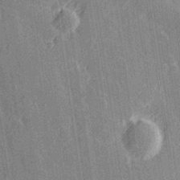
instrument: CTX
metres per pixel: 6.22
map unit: Hve
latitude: 27.4804
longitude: 145.4266
